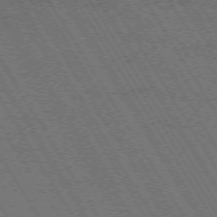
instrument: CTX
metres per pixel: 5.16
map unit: Hpe
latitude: -73.7666
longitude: 3.5021
